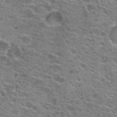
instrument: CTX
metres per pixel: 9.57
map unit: Hto
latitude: 21.0270
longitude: -41.6693
